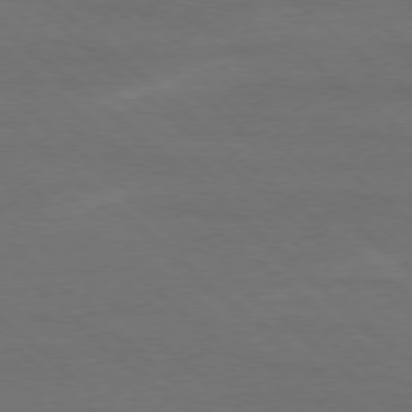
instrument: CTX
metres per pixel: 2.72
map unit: Ap
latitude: -78.5573
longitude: -86.1767
